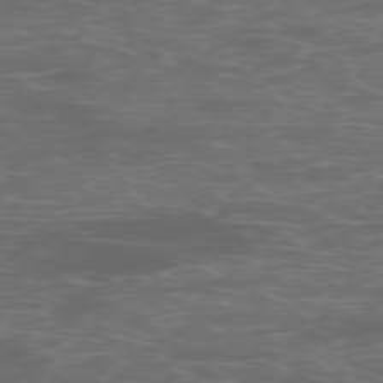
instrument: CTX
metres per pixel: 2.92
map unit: Hpe
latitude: -76.0850
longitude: -11.0836
